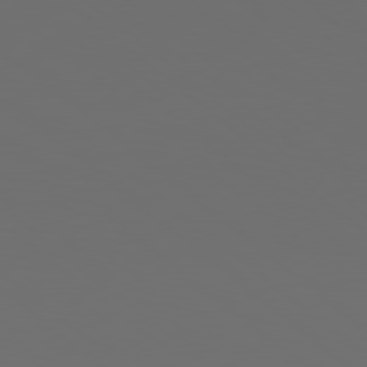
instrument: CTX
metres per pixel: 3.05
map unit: Hpe
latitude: 78.3279
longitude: -174.7246
